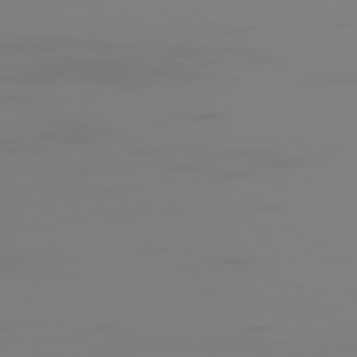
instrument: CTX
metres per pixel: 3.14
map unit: Ap
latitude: -78.6329
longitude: -79.1592
